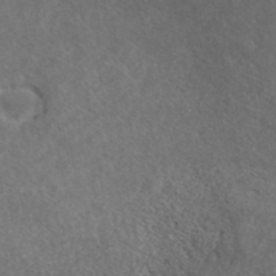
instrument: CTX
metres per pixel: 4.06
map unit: ANa
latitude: 43.5182
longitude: 27.4643
